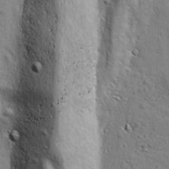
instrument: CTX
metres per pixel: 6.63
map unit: Ave
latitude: 18.3656
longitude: -132.7246
